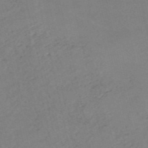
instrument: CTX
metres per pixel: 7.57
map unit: HNb
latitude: -53.9367
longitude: -45.9339
